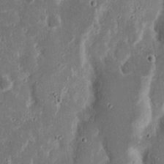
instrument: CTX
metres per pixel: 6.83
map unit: Nhu
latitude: 18.1577
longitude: -73.6127
